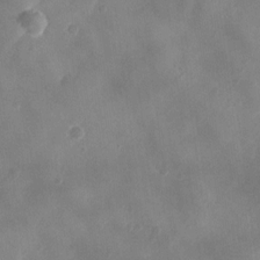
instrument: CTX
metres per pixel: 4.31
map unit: Ht
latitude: -3.3509
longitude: -19.6694
